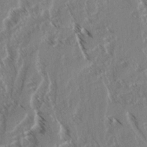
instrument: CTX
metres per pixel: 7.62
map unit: lAvf
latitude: 4.1578
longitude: -105.8584
